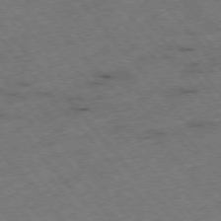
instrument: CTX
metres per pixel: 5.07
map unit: Hpe
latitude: -76.1984
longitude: -9.8395
